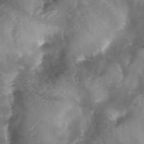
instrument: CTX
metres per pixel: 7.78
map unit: lAa
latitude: -4.3306
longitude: -126.7624
